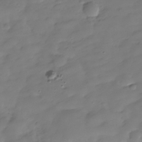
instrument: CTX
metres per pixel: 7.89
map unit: Hve
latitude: -29.7856
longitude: 91.7478
